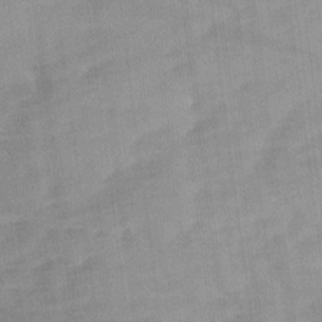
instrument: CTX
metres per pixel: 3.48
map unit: Ave
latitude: 11.7261
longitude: -106.4979
